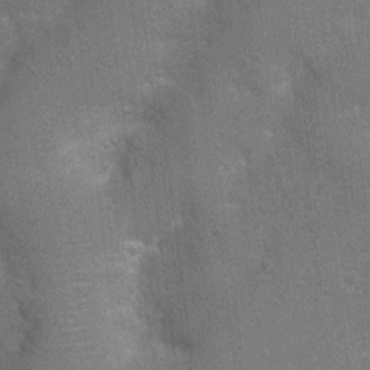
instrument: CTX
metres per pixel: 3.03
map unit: Nhu
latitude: 4.0255
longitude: -25.3670
